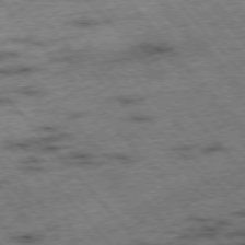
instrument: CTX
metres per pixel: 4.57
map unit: Hpe
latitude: -76.5007
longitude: -16.8758
